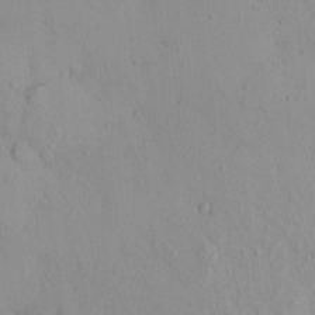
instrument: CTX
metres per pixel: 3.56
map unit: eHh
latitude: -0.6330
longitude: 17.9367
